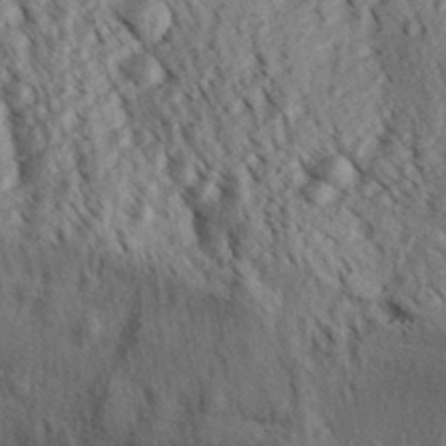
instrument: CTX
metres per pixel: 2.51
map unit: Aa
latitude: 30.3468
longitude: -138.3845
